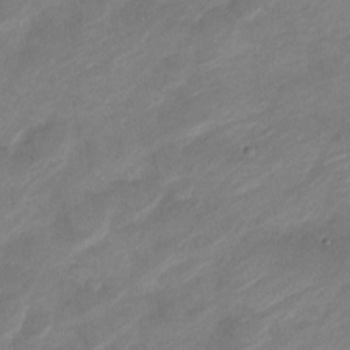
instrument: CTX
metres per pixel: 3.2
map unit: Nve
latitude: -17.8801
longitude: 107.5588
